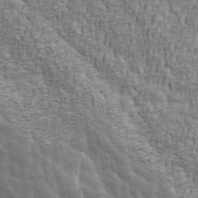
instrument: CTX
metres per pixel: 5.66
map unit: ANa
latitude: 42.6491
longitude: 17.6155
